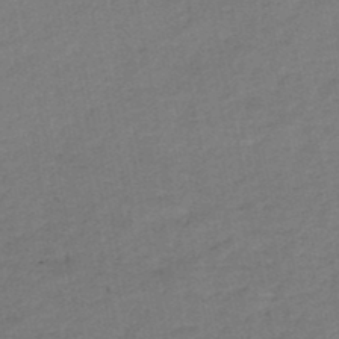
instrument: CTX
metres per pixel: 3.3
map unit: HNb
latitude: -47.1242
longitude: -35.9339
